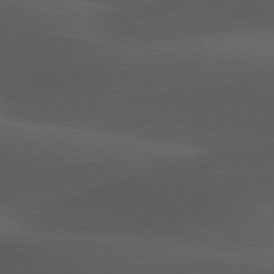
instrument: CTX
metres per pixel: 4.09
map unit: lApd
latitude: 78.1389
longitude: -54.5735
